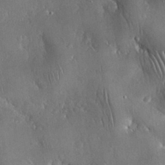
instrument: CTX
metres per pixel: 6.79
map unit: Nhu
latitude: 28.3656
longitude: -67.2348
